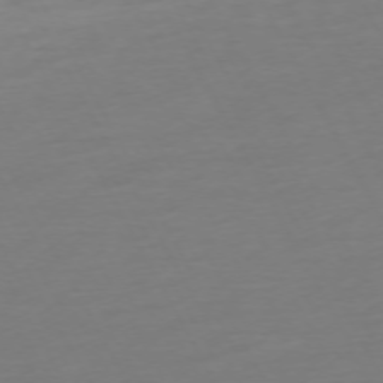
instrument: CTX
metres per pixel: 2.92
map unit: Ap
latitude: -74.1417
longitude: -69.5938
